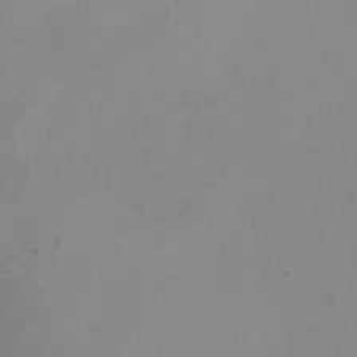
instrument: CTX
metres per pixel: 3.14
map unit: HNhu
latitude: -1.4266
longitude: -2.4979
